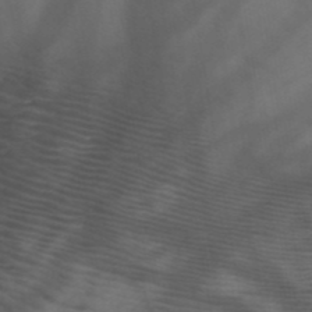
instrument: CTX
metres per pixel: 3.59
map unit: HNb
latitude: -50.8030
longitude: -44.6301
